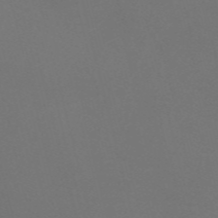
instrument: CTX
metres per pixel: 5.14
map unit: Nve
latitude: -58.2361
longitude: 59.8422
